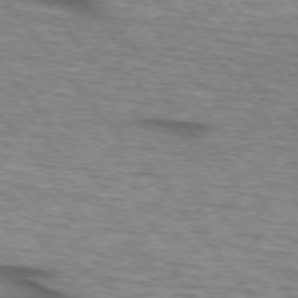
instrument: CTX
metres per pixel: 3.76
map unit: lApd
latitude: 73.4238
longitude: -71.8772
